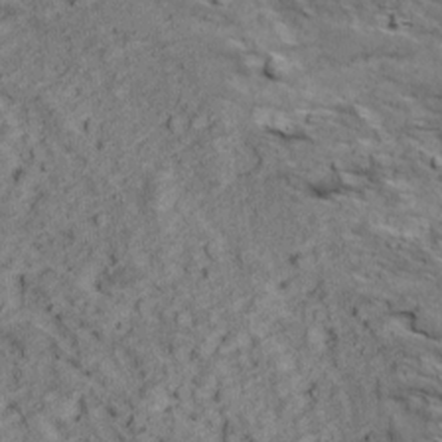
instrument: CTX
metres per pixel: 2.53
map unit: Ave
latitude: 18.5923
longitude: -134.2144
